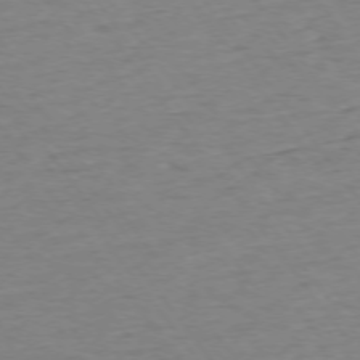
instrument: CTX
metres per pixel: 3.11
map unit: Ap
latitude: -75.3132
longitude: -85.1025
